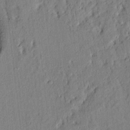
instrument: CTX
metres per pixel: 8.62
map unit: lAvf
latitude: 7.0836
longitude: 164.7841
